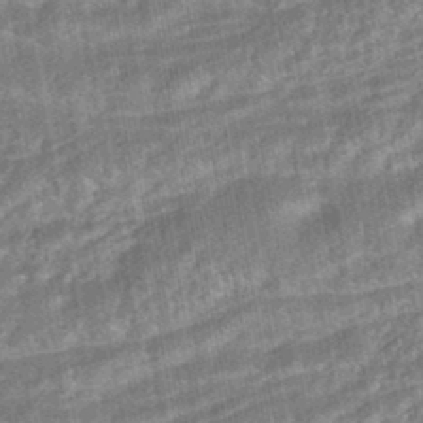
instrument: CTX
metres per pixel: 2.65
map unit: HNhu
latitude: -45.1620
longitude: 91.2754
